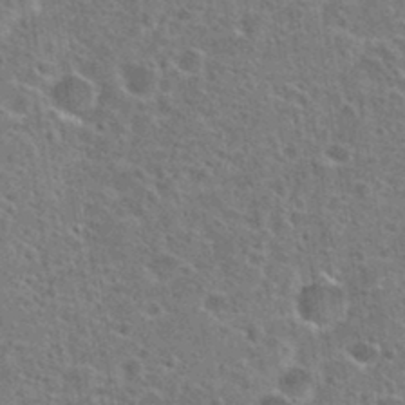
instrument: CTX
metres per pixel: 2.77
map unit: Hto
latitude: 24.2522
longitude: -47.3104
